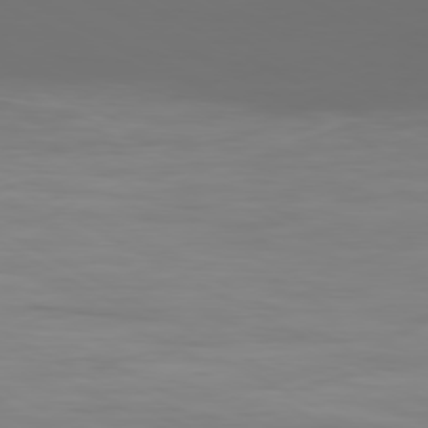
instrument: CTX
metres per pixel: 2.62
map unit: Ap
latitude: -80.5385
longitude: -59.6316
